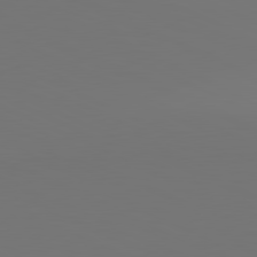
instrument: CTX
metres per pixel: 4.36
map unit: lApd
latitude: 81.3482
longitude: 147.7666
